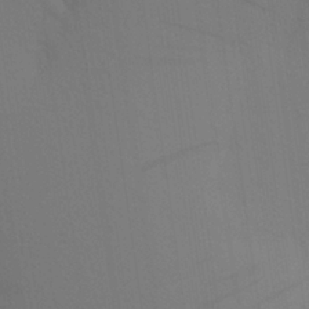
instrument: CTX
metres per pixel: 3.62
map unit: Aa
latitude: 27.1025
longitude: -145.8961
